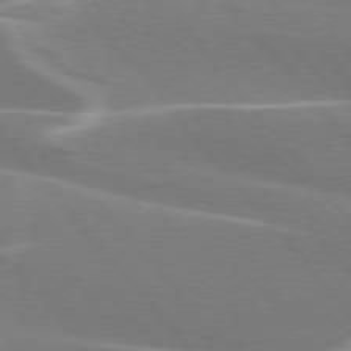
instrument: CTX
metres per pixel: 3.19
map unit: lApd
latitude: 75.4238
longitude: -63.5371
